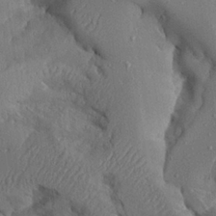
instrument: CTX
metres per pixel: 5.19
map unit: Aa
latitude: 23.8772
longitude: -127.7450
